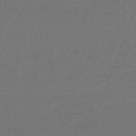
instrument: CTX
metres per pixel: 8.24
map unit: HNb
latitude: -47.9178
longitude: 59.8989
